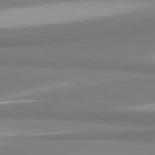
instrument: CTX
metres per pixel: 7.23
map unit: lApd
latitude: 81.5938
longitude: 165.5399
